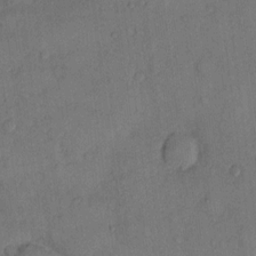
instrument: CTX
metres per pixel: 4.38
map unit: Hto
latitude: 10.8380
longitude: -58.5735
